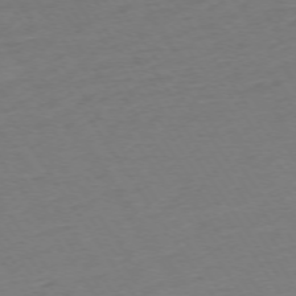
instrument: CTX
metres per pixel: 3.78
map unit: Ap
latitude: -74.4440
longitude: -81.3671
